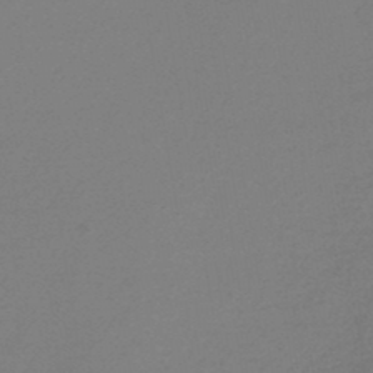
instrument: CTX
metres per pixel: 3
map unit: lHb
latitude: -46.8030
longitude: 57.5588
